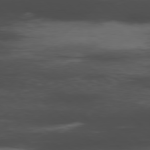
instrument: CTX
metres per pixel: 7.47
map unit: Hpe
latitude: -78.4629
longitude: 15.4833
